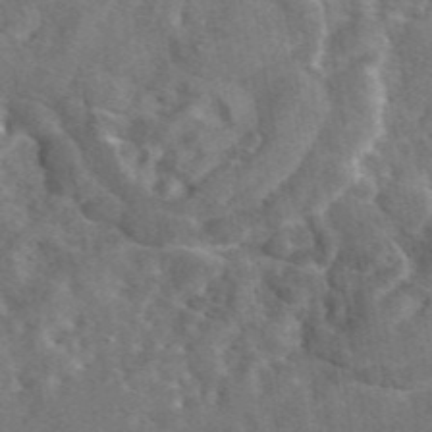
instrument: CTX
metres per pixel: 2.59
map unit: eAb
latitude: 45.0080
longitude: 110.9730
